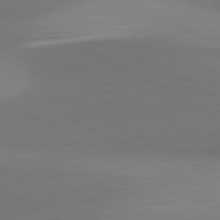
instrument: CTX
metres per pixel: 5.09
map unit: lApd
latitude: 81.2915
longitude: 155.8045
